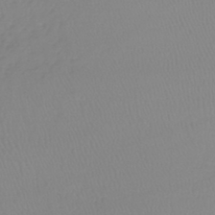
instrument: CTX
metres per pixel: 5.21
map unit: lHb
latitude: -41.3321
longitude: 71.1998
